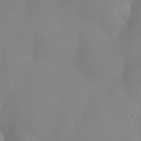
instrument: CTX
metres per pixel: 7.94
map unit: Nhu
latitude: 26.5357
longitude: -55.1214
